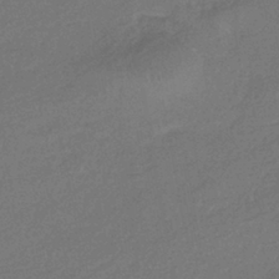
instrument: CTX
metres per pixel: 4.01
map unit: HNhu
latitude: -41.8422
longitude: 95.4454
